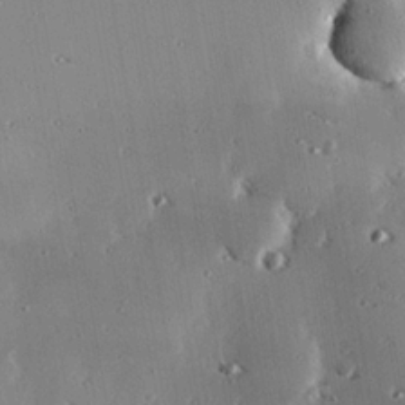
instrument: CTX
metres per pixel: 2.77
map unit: eHh
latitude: 22.8002
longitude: -90.2523
